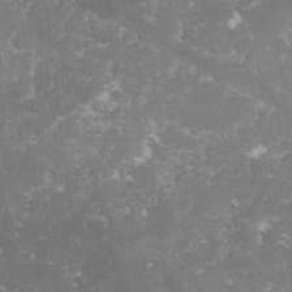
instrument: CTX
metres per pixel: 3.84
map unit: lHvf
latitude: -14.8219
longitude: -99.0269
